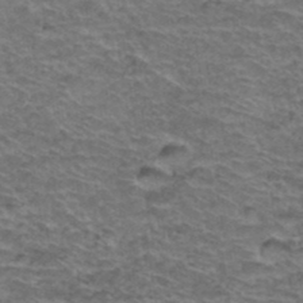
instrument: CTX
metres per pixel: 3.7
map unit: Hto
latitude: 38.0444
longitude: -43.6883
